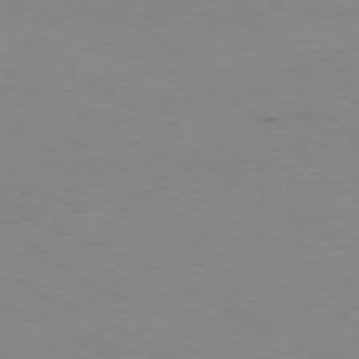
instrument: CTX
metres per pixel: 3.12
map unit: Ap
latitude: -81.1053
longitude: -95.1026
